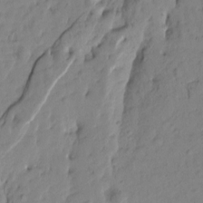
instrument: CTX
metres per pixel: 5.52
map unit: Htu
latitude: -1.8234
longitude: -175.4238
